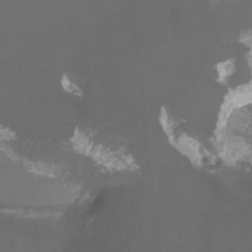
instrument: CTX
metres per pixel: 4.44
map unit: Htu
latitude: -11.2187
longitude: -74.3278
